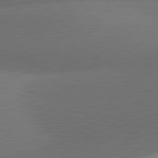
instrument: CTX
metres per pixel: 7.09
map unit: lApd
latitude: 81.4615
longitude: 137.4643
